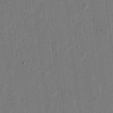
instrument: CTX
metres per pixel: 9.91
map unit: eHh
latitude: 15.6316
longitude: -69.4238
